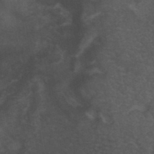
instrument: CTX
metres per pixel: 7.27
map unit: ANa
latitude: 39.5749
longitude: 29.1998
